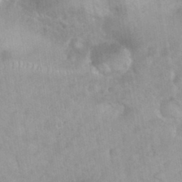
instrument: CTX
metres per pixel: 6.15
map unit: eHh
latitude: 35.6127
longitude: -62.2712
